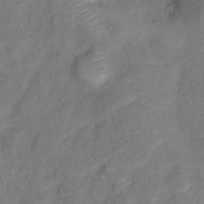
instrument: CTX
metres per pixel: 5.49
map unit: Ht
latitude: 12.8947
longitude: -40.2144
